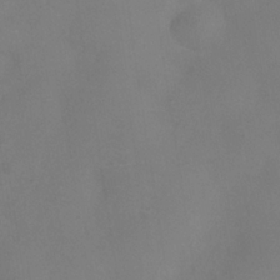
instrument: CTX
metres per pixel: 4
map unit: Hve
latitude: -32.5385
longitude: 93.9178
